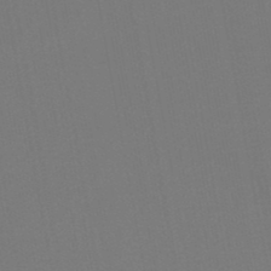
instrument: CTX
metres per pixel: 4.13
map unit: lHb
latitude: -47.0864
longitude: 74.7841
